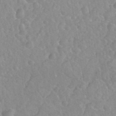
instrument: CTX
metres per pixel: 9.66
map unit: Nhu
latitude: 26.2712
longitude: -56.1955
